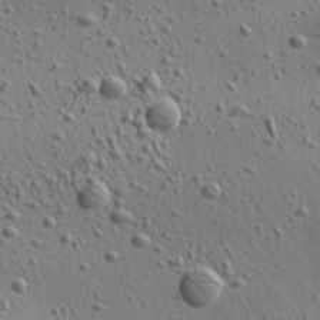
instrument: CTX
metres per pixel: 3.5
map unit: Aa
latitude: 22.5357
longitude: -140.8946
